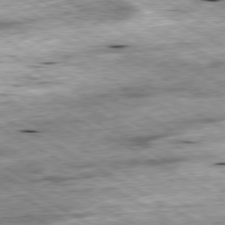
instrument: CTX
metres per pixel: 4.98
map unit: Ap
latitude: -80.3307
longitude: -88.3846
